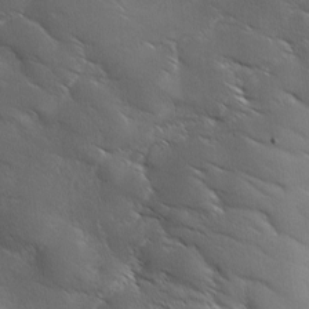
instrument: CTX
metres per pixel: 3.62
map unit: Ave
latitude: 0.9513
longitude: -114.2522
